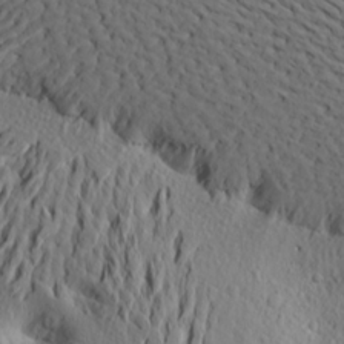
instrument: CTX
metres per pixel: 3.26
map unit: Aa
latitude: 18.9513
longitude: -144.1578
